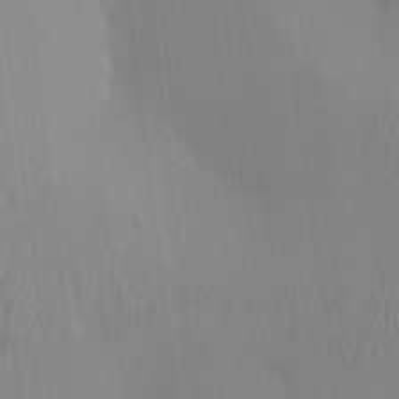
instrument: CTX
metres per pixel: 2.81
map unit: eHh
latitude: -4.0661
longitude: 14.8030
